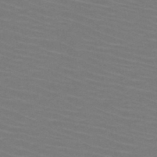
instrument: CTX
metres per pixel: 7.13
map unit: HNb
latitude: -47.7666
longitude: -45.4048
